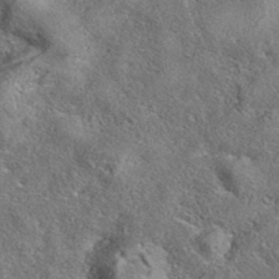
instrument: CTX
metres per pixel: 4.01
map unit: eAb
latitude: 37.1214
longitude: 112.8786
